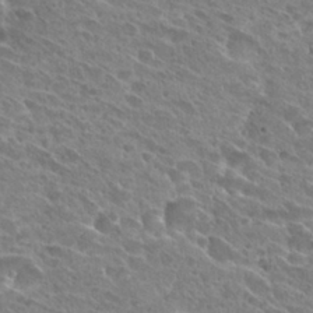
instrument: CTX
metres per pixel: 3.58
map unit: Hto
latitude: 28.5546
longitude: -39.2726
